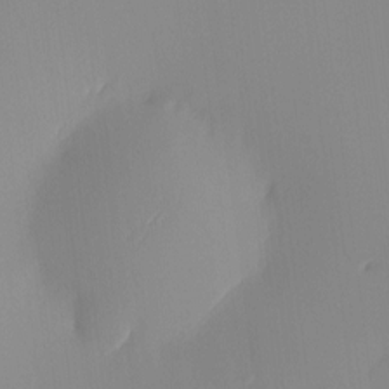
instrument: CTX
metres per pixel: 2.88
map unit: HNhu
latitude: -5.2376
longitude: 15.5210
